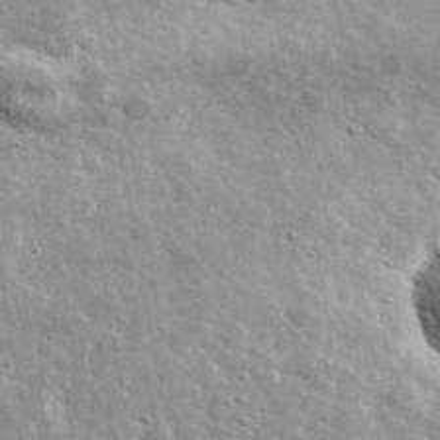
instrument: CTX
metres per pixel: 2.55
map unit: lHvf
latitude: 36.4412
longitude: -88.6491
